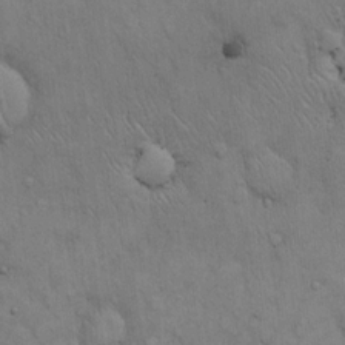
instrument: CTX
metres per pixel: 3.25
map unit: Hto
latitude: 14.2334
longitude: -60.6112
